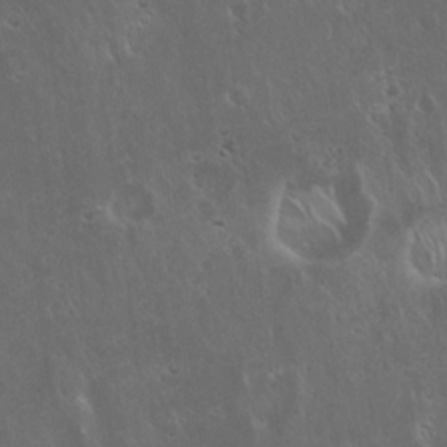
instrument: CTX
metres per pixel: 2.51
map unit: Hto
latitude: 19.3670
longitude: -57.5182
